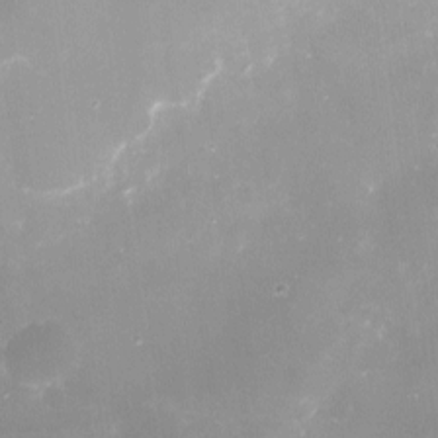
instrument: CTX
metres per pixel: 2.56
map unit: Nve
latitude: -17.8234
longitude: -59.6316
